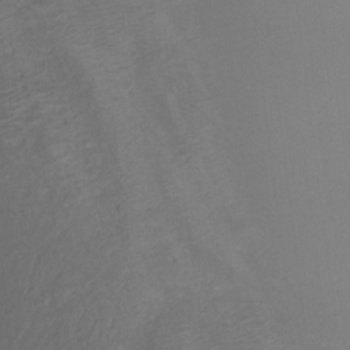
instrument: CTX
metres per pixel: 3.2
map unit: Nhu
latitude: -17.7478
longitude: -48.0444
